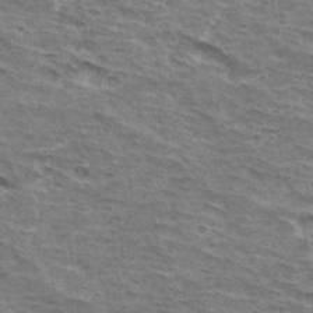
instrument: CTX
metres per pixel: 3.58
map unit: Hto
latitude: 32.8758
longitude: -44.9891
